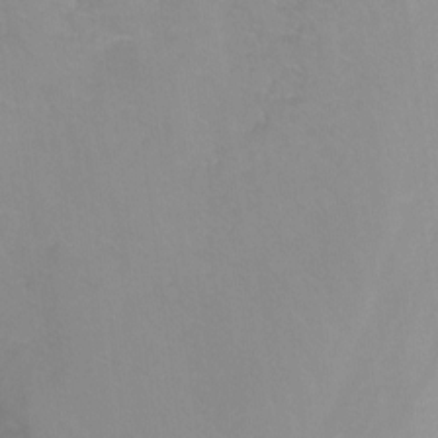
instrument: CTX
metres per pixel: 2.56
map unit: Nhu
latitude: -13.6911
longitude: -57.1214
